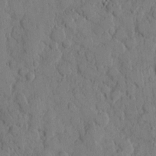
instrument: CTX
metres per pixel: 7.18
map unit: eHh
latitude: 9.0648
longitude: -64.5357
